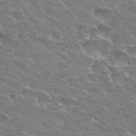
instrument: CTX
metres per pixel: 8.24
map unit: Hto
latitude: 31.2159
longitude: -44.1955
